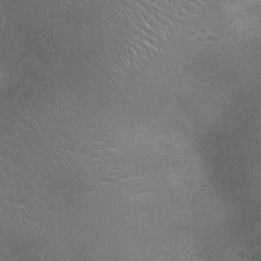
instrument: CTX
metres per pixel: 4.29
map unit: Ht
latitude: -3.6910
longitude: -15.6883
